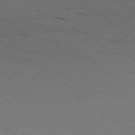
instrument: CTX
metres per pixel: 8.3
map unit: Ap
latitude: -79.1242
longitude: -99.1025
